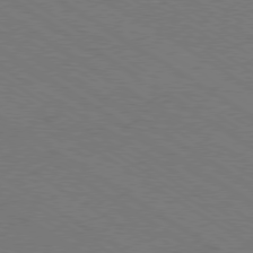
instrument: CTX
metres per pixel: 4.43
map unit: Ap
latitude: -79.9556
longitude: -65.8772
